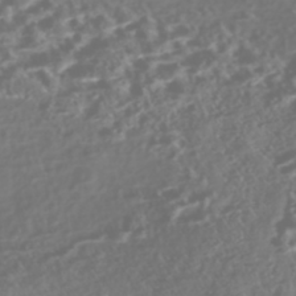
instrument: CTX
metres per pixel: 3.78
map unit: Nhe
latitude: -47.1242
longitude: -173.0080
